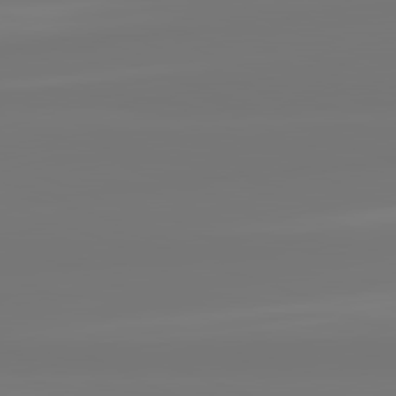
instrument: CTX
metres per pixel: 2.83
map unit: lApd
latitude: 82.1388
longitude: -176.1389
